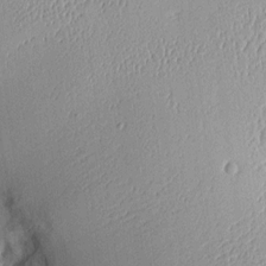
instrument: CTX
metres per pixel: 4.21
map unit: Aa
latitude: 10.2712
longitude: -128.5168
